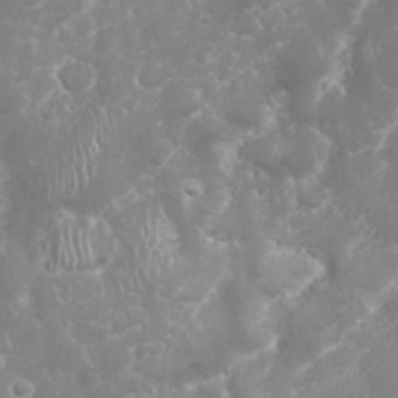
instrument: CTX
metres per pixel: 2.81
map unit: Nhu
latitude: 26.5735
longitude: -60.9513
